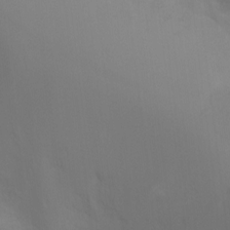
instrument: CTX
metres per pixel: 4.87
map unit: Ht
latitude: -5.5777
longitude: -28.8191
